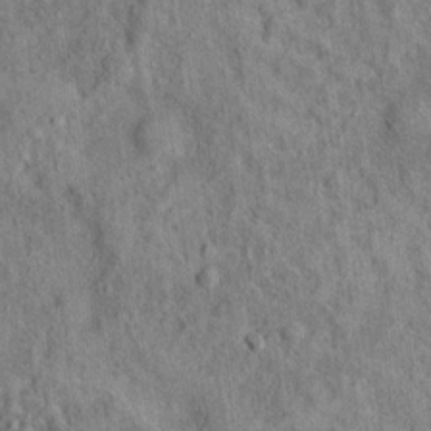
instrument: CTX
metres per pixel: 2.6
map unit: Ht
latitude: 14.0255
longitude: -39.7827
